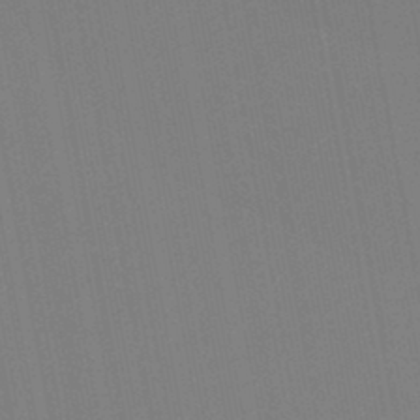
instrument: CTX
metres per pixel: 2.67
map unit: lHb
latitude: -46.3306
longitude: 71.7478
